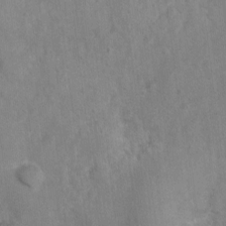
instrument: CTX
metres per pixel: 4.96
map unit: Nhu
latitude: 0.8380
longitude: -16.8002
